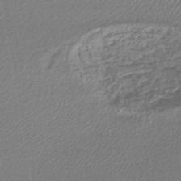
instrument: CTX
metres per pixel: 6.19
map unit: lHb
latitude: -43.9178
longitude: 61.7667
